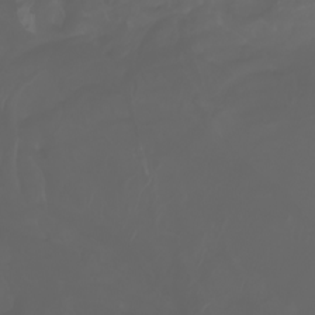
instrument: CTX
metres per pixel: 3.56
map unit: Nhu
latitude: -7.5210
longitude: -83.8205
